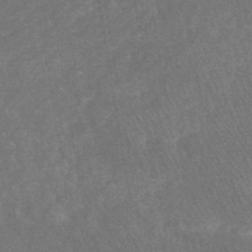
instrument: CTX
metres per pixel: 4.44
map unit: lHb
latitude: -40.8786
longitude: 66.5385
